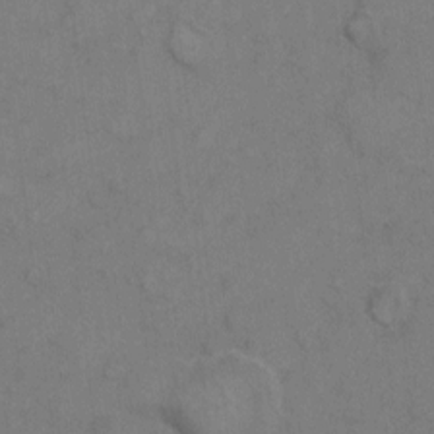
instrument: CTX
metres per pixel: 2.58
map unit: eHh
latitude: 7.7827
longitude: -62.8569
